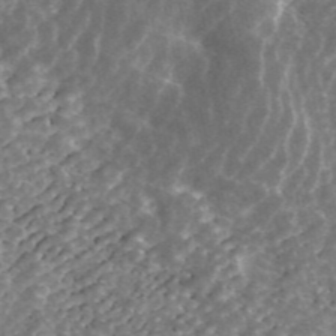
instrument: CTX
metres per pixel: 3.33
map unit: ANa
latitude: 45.1214
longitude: 29.8989
